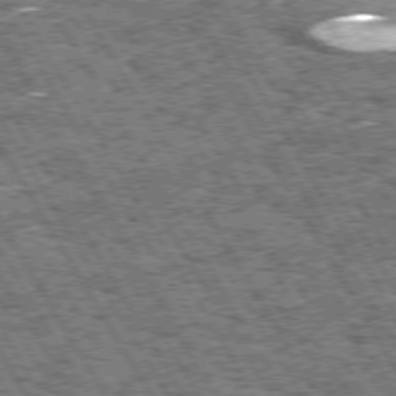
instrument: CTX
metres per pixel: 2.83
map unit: Hpe
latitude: 73.5749
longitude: -125.7827
